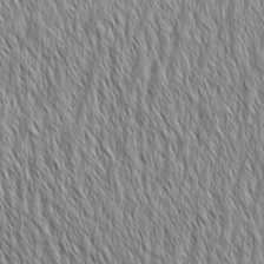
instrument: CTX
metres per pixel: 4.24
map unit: Aa
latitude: 6.6679
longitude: -129.9906
